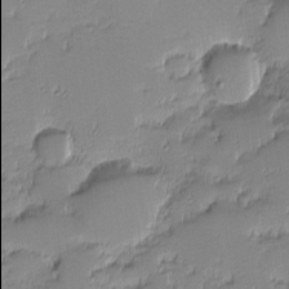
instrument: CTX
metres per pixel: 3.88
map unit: eHh
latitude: -1.6911
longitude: -85.9906
